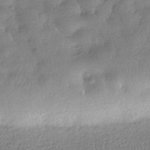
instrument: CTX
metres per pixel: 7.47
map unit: HNhu
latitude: -41.3321
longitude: 98.3495
